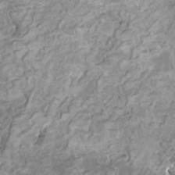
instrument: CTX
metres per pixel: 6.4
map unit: HNhu
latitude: 3.5371
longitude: -2.9702
